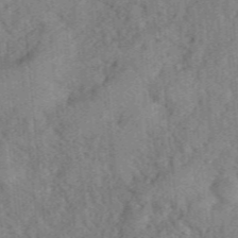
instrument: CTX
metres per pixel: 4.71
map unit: eHh
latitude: 39.6316
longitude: -55.7638
